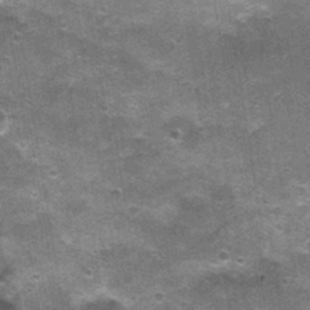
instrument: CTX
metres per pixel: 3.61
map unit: Nhu
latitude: 2.4412
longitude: -17.1592
